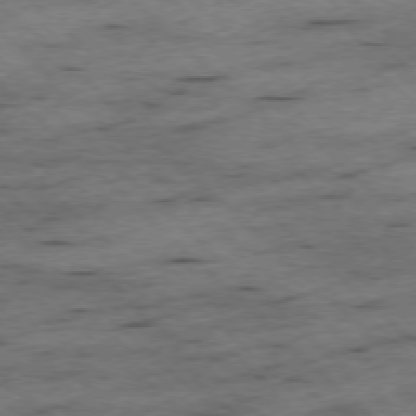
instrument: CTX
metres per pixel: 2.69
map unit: Ap
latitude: -77.1431
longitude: -86.4979
